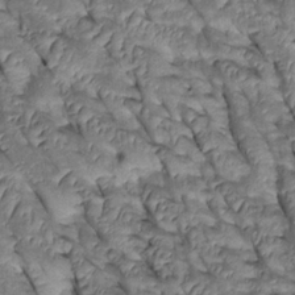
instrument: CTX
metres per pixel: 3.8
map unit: Htu
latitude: 0.7435
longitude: 148.0094
